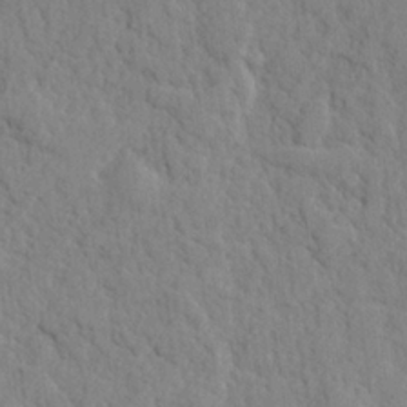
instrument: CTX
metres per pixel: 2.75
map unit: lHvf
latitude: 24.5734
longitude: 143.2376
